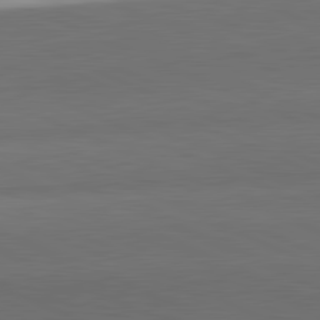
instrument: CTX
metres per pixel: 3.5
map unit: lApd
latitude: 81.8394
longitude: 138.6141
